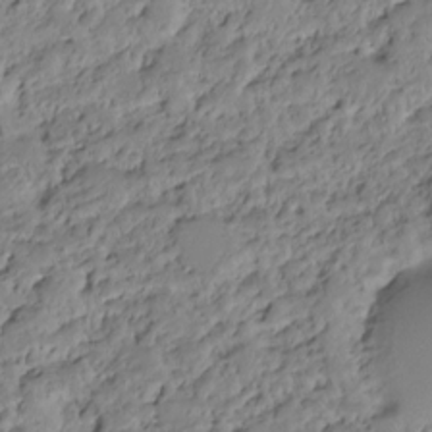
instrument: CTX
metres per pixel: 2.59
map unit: HNhu
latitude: -20.6707
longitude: 85.5966
